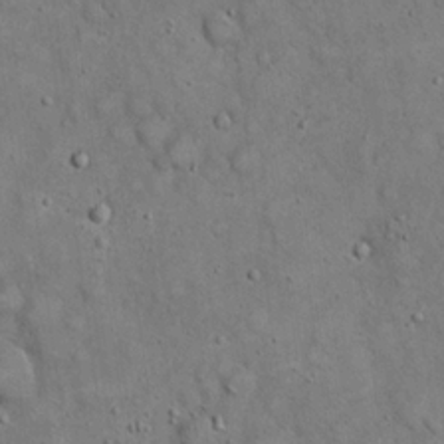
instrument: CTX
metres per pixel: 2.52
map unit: eHh
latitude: 20.0822
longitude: -60.5357
